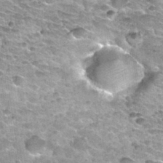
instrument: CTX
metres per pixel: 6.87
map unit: Nhu
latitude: 32.5734
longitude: -52.8002
